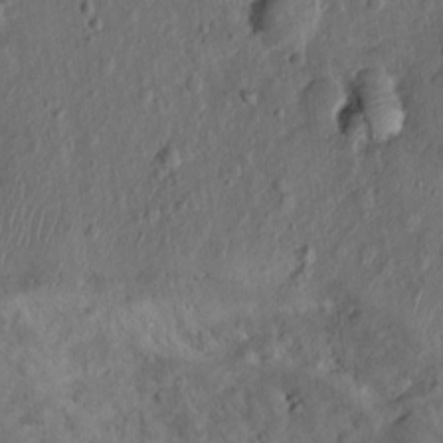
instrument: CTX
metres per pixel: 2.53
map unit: Nhu
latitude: 1.4048
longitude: -14.8569
